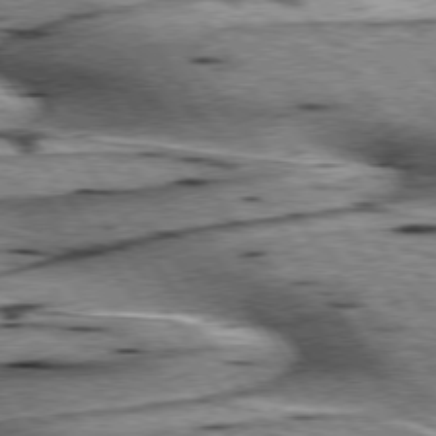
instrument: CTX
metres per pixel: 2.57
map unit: lApd
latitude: 76.3089
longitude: -59.9528
